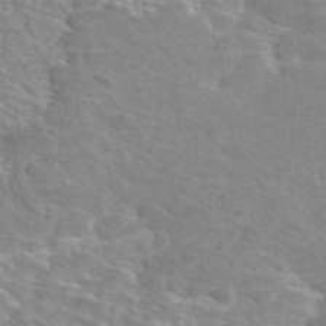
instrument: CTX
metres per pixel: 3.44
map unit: eAb
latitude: 44.8569
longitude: 106.6897
